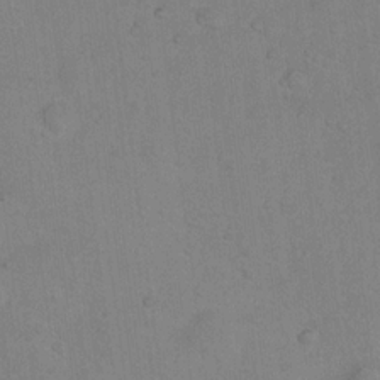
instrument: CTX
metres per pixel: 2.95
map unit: Hto
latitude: 15.5749
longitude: -40.2522
